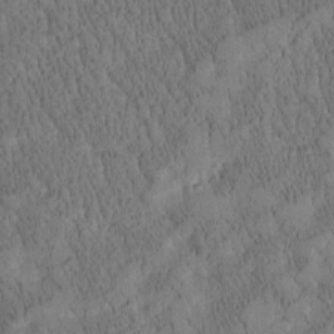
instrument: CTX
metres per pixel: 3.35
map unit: Htu
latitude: -3.9745
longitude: 175.1809
